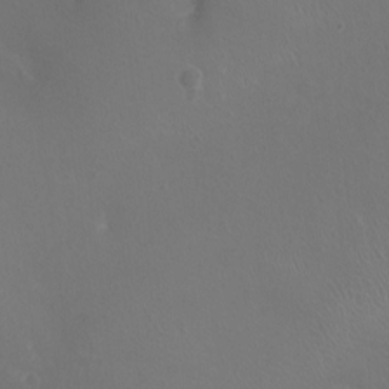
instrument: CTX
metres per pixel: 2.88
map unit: Ht
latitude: -1.4455
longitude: -17.6316
